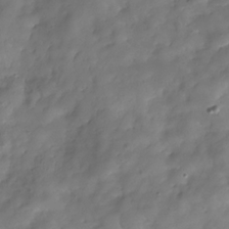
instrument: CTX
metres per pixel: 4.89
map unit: Hve
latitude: -31.0108
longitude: 94.8030
